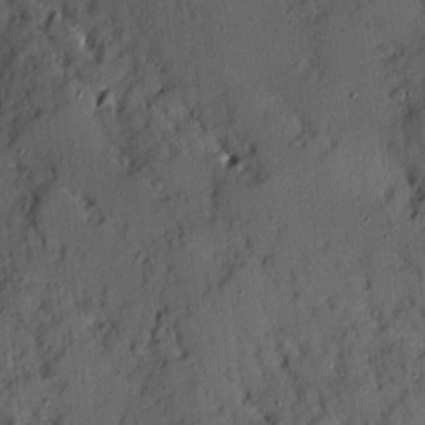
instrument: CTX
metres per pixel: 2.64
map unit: Ave
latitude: 10.1011
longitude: -101.8961
